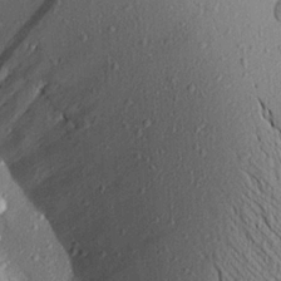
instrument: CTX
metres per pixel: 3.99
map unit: Aa
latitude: 16.8569
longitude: -147.2348
